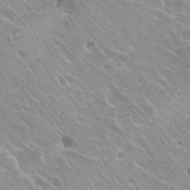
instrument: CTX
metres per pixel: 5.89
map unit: Hto
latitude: 20.5735
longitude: -33.6505
